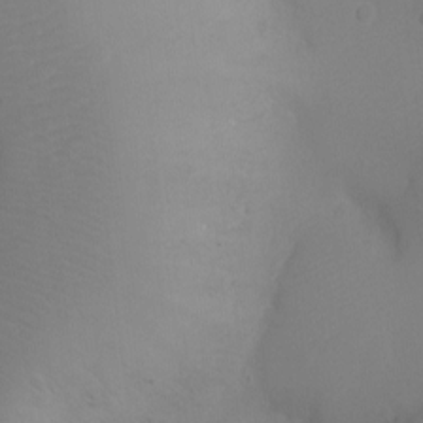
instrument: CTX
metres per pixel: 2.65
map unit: Ht
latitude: -8.3117
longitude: -23.8961
